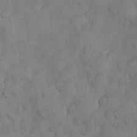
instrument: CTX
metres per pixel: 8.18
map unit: Nhu
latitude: 28.4979
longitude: -70.3845
